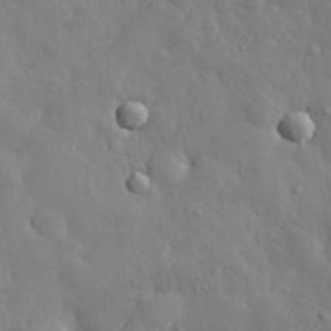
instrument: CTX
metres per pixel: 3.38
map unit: eHh
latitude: 28.9702
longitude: -78.6113
